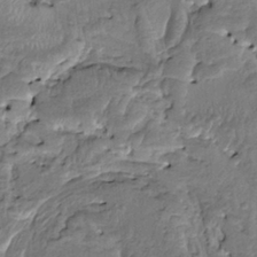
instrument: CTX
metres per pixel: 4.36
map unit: HNhu
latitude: 4.4412
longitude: 8.7085
